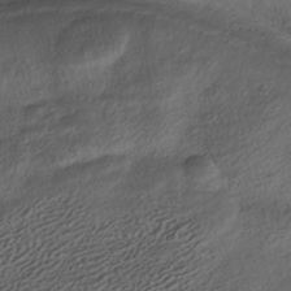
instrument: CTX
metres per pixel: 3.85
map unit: HNhu
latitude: -43.0297
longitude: 105.5021
